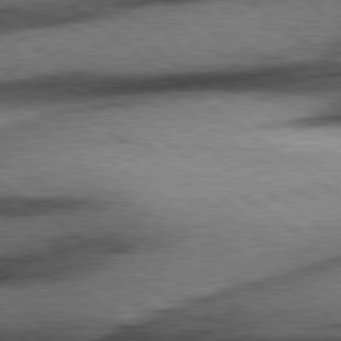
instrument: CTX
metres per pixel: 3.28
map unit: Hpe
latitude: 78.3468
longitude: -155.1025
